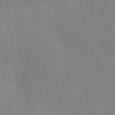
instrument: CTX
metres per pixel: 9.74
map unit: HNhu
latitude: 15.3671
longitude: 11.5210
